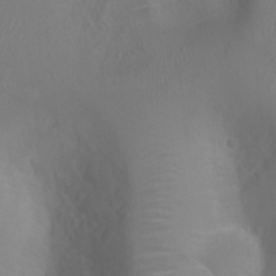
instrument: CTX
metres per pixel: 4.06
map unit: Ht
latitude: -2.1794
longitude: -16.2334
